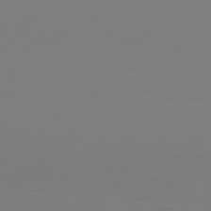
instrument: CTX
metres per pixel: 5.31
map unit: Hpe
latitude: 77.2159
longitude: -132.9325
